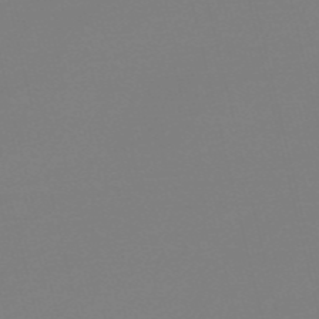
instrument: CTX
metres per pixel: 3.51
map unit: Nve
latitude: -56.6329
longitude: 62.2172
